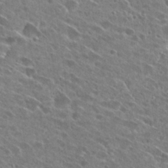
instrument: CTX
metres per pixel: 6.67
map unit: Hto
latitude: 27.4238
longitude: -44.9513
